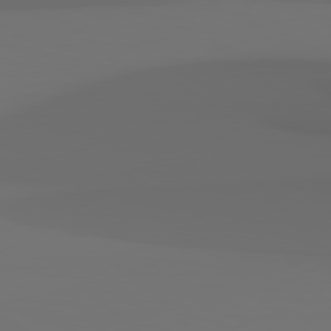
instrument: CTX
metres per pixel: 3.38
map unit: Hpe
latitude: 78.4979
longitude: -134.8191
